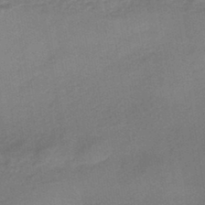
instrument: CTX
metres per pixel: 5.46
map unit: HNhu
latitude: -44.0850
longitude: 90.7841
